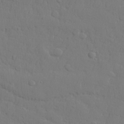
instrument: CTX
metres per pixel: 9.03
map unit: lHvf
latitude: 23.3671
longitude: 141.9367
